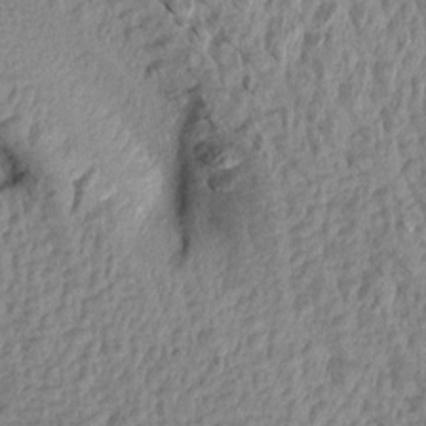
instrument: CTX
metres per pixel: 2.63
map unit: Aa
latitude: 15.4805
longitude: -146.4223
